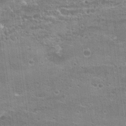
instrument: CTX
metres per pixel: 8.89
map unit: Hto
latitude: 21.5938
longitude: -42.9136
